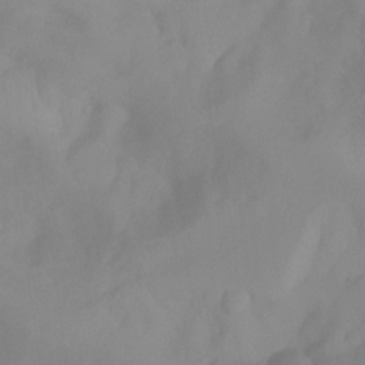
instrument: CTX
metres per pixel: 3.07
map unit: Aa
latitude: -13.0864
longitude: -59.1781
